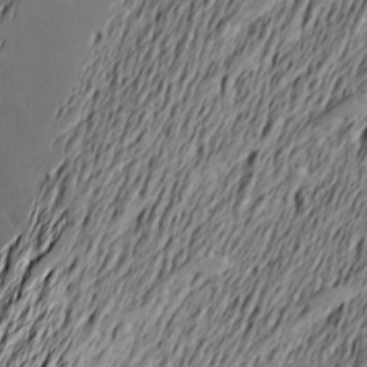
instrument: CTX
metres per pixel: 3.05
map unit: Nve
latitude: -9.2943
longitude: 173.6533
